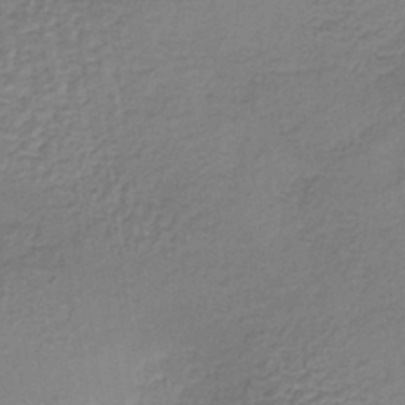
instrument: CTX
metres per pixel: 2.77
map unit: lHb
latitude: -36.1983
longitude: 59.5777
